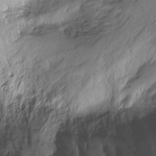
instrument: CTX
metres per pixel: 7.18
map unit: Ht
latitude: -9.6911
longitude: -20.2145
